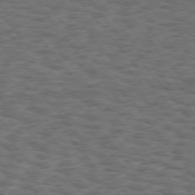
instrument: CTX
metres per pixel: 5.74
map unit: Hpe
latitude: 75.4804
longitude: -135.2537
